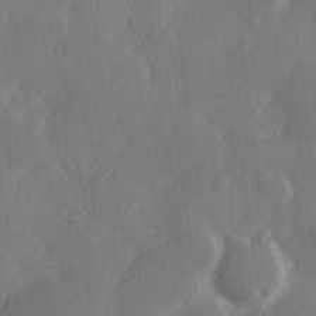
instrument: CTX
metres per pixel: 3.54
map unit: Hve
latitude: 28.2144
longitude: 149.6722
